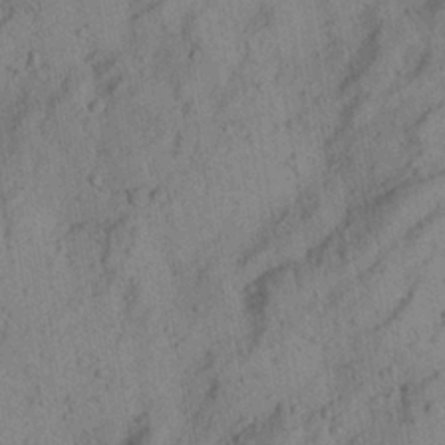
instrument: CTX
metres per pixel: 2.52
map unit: Aa
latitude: 23.5182
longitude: -143.2537
